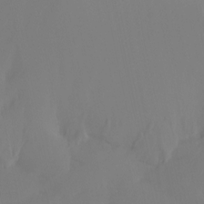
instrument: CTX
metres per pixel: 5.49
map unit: Htu
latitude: -15.1809
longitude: -47.2915
